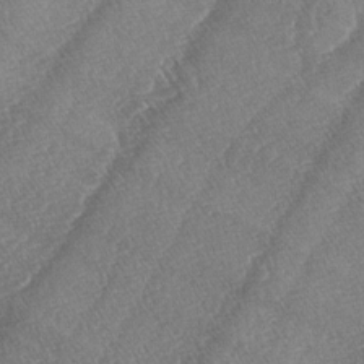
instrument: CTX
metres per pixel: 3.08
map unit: lAa
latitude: -4.5384
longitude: -130.2145
